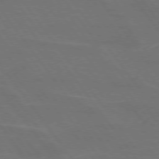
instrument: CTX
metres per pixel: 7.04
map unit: lApd
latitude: 74.9703
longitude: -57.1403
